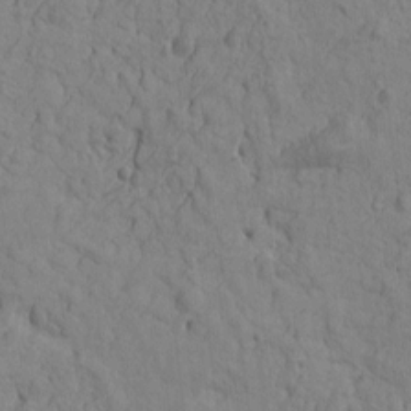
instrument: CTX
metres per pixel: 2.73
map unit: Htu
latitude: -2.1794
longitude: -175.4804
